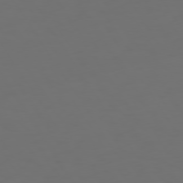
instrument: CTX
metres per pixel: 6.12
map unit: Hpe
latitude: 73.6694
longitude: -126.9325
